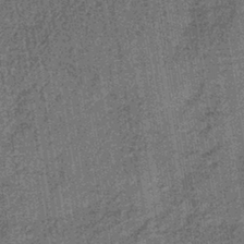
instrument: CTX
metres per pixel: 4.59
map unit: lHb
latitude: -39.2943
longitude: 64.3307
